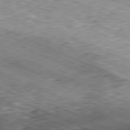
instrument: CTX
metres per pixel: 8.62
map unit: Hpe
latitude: -81.5021
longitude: 11.8045
